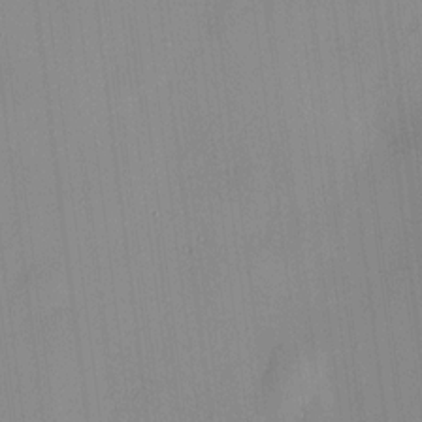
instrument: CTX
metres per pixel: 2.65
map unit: HNhu
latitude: 11.3482
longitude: 9.2187
